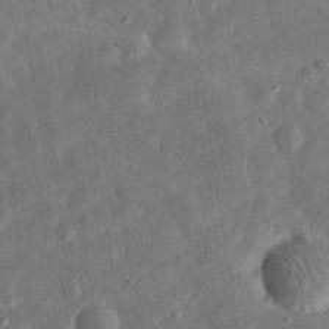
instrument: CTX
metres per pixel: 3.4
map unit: eHh
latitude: 33.0270
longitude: -77.1214
